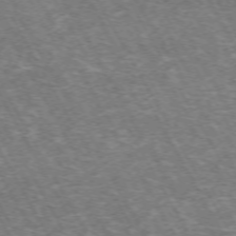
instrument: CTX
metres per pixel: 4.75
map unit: Hpe
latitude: -72.3495
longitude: 12.4251
